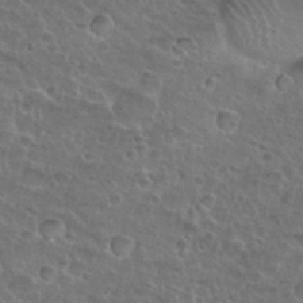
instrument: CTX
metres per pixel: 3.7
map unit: Nhu
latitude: 26.1578
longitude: -51.4615
